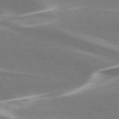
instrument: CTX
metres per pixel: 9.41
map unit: lApd
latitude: 76.2711
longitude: -63.6127
